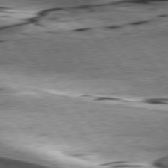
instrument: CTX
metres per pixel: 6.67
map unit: lApd
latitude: 76.7813
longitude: -61.1214
